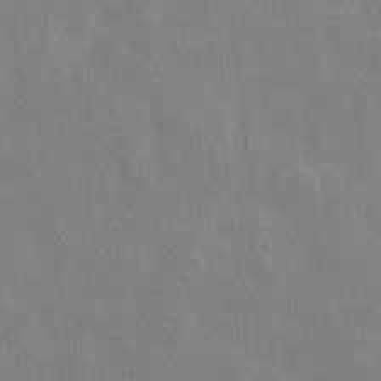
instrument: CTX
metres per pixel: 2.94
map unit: eHh
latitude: 8.8947
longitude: -72.7247
